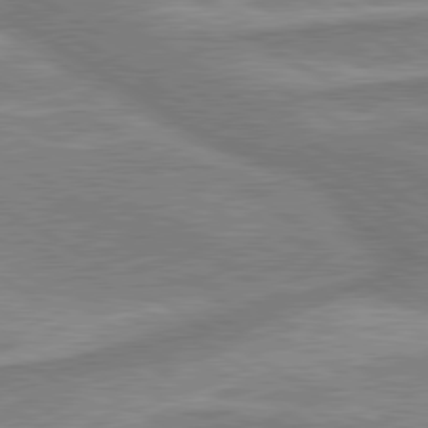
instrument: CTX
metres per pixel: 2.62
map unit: lApd
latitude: 80.2145
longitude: -177.2348
